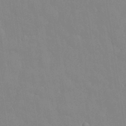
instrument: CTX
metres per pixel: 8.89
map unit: eHh
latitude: 33.0836
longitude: -60.1578
